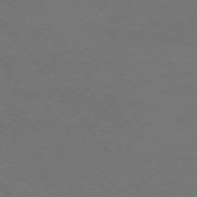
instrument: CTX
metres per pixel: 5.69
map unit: Ap
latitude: -75.0676
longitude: -69.5938
